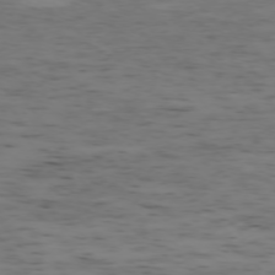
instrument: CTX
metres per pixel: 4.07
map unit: Ap
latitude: -75.3321
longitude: -79.1026
